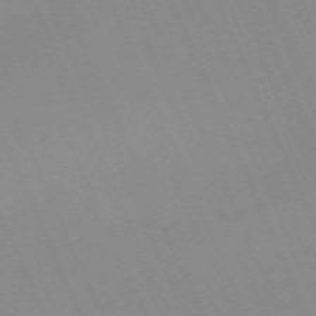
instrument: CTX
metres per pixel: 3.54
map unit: Nhu
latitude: -67.8611
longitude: 39.3132
